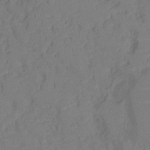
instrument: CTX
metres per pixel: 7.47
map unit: Ht
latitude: -11.1620
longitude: -27.4049
